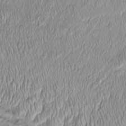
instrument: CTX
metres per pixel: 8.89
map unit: Htu
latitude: -4.9163
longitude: 158.8786
